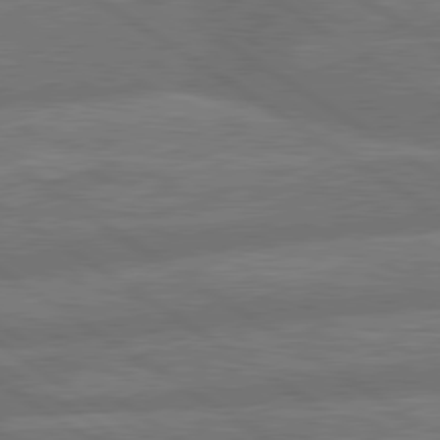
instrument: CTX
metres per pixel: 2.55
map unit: lApd
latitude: 79.8206
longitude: -164.7246
